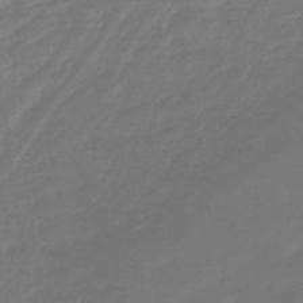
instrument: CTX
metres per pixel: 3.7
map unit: lHb
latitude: -44.4440
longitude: 79.6910
